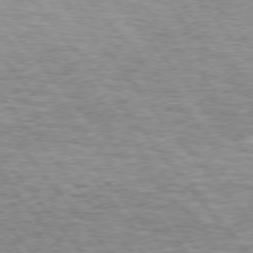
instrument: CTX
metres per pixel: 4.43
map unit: lApd
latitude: 74.6868
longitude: -77.1781
